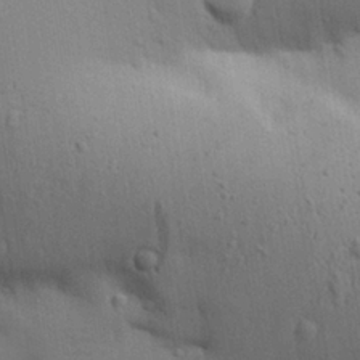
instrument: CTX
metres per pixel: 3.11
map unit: Aa
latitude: 27.0648
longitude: -130.2901
